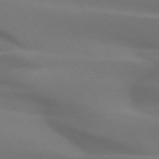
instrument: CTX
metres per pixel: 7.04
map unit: lApd
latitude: 72.7436
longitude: -49.3104
